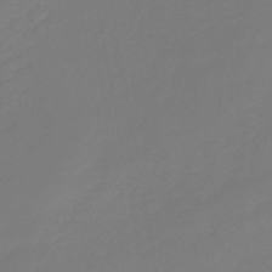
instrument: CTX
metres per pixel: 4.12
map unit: lHb
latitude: -45.7289
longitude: 62.7085
